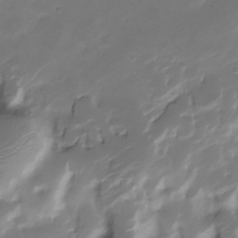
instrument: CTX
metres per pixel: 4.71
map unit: Nve
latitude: -21.1242
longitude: 107.0487
